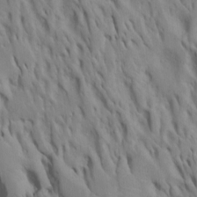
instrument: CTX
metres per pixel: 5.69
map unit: Htu
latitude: -7.8422
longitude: 145.0109
